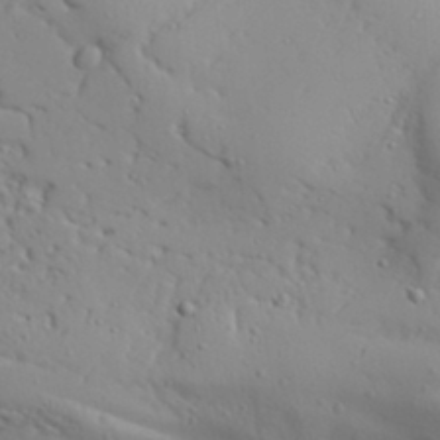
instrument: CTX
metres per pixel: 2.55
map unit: Aa
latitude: 31.9339
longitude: -132.9703
